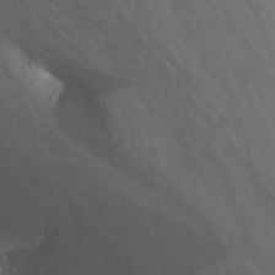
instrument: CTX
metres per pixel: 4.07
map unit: Nhu
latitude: -7.7288
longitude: -41.4804
